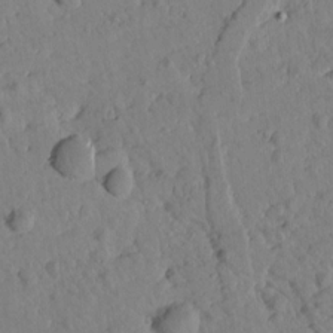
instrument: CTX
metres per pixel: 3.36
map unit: Htu
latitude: 1.6882
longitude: 176.3684
